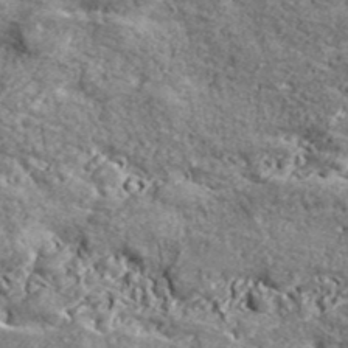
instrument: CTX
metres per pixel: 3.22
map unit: lHvf
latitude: 41.7827
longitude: -90.2145
